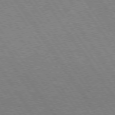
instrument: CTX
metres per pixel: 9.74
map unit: Hpe
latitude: 74.8569
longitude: -142.0444
